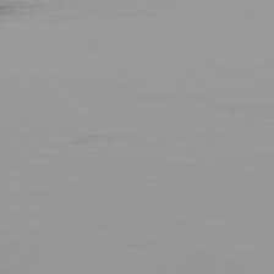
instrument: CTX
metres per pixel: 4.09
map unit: Hpe
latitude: 77.7638
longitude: -142.3467
